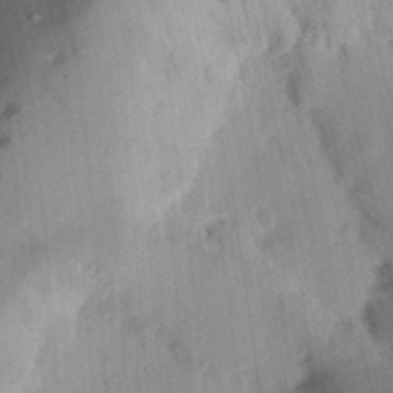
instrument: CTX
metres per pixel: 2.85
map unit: Ht
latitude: 13.6694
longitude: -74.7813
